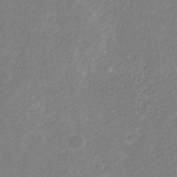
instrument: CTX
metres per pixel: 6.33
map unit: eHb
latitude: -31.5399
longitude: 70.3117
